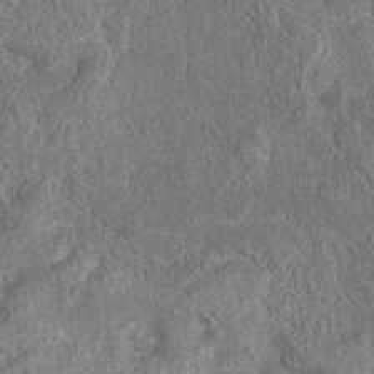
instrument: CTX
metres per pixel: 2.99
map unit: eAb
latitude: 36.4601
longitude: 112.4251
